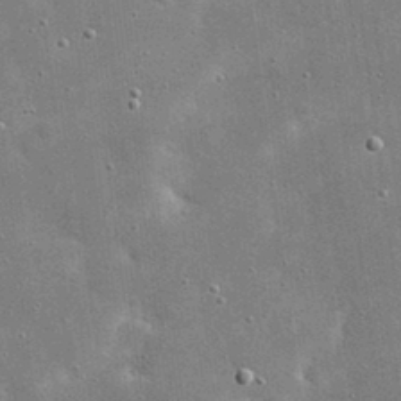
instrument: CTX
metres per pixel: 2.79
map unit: eHh
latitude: 21.1970
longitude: -67.2537
